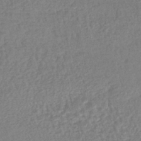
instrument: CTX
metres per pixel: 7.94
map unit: lHb
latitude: -41.2565
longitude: 72.6896
